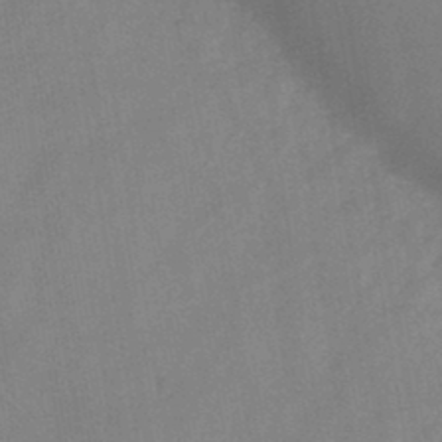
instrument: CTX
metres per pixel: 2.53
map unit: HNb
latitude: -44.8408
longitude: -38.3656
